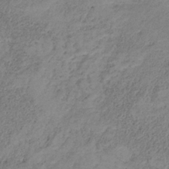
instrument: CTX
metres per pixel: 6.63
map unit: HNb
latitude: -31.9178
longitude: 60.3117
